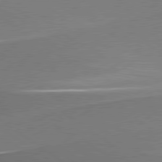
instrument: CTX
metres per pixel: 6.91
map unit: lApd
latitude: 79.7450
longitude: 179.4076
